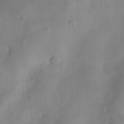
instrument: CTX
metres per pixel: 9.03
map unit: Nve
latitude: -7.6910
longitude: 174.6518
